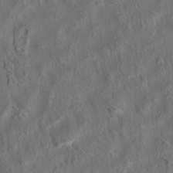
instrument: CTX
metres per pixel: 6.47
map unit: eHh
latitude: 6.5924
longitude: -76.5356
